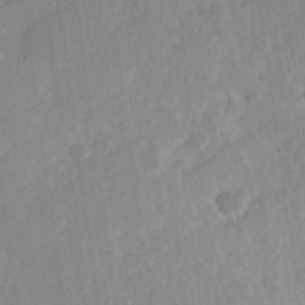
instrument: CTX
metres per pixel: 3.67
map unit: Hve
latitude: 24.3089
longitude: 144.5385
